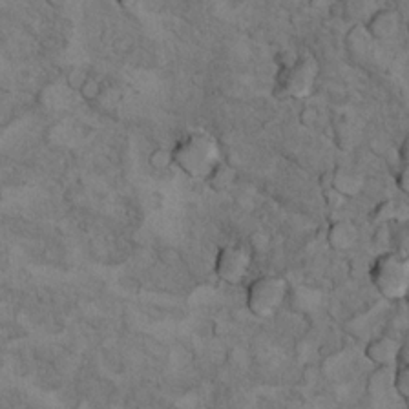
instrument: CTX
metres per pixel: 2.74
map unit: Ht
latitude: 11.9339
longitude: -31.8017
